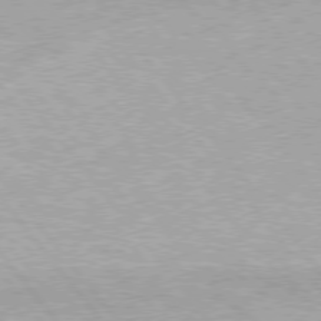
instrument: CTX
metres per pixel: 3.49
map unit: Hpe
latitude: 76.0444
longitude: -156.5734
